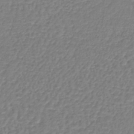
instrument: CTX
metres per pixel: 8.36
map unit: lHb
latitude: -41.2943
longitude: 61.3699
